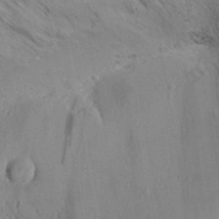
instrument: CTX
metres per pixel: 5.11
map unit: Aa
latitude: 32.0822
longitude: -136.8380
